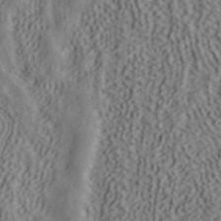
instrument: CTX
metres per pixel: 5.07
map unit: ANa
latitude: 41.4615
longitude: 54.8975
